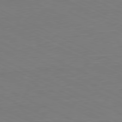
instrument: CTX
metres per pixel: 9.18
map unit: Ap
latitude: -81.4455
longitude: -69.8772
